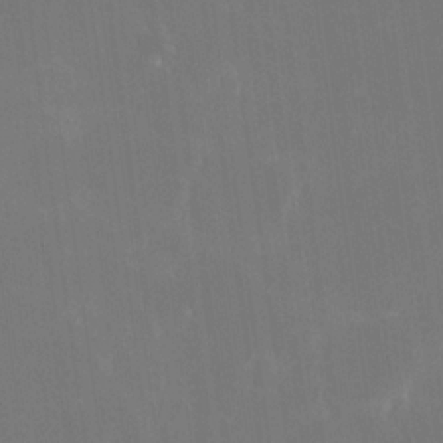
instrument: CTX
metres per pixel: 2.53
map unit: eHh
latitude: 19.6127
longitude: -67.6693
